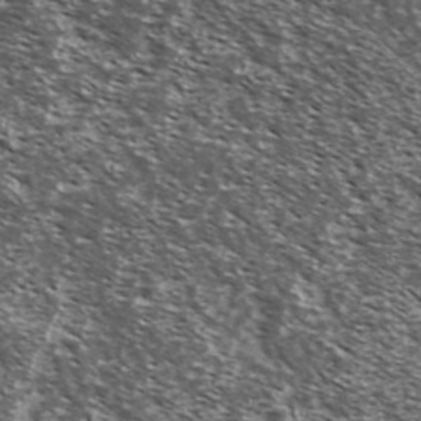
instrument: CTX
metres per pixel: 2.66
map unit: Ave
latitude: 37.8017
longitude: -108.5923
